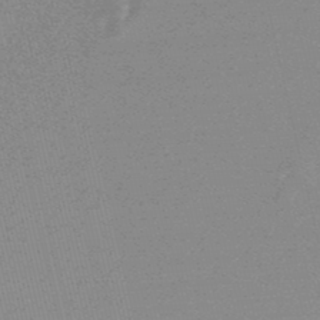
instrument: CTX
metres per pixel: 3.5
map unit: lHb
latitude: -48.0094
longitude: 72.3873
